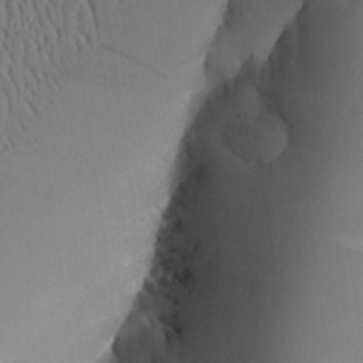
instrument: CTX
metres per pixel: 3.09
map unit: Aa
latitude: 26.7057
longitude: -133.6316
